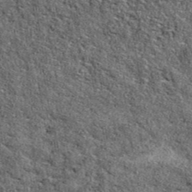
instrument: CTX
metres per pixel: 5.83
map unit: eAb
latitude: 39.1214
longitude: 106.1795
